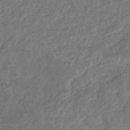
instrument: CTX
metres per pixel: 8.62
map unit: eHb
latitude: -34.1417
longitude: 76.7463
